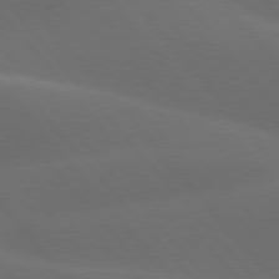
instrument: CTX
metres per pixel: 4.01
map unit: lApd
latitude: 77.9717
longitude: -53.5371
